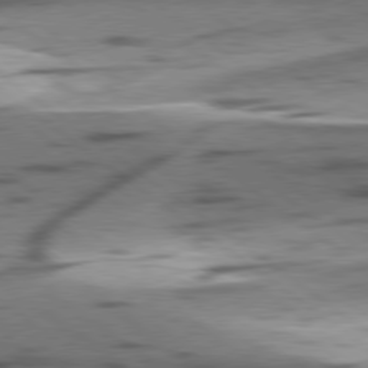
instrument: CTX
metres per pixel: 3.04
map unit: lApd
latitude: 78.8569
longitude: -51.1592
